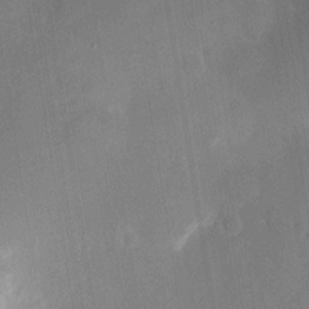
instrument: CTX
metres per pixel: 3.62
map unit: eHh
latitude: 4.3656
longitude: -69.8395
